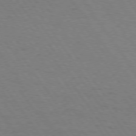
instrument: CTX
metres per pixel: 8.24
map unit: Hpe
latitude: 74.9514
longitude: -140.5734
